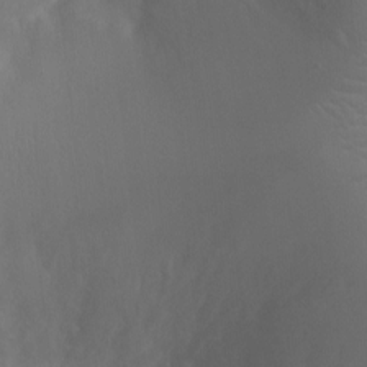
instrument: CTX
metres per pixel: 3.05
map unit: Ht
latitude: -3.1809
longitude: -16.1956
